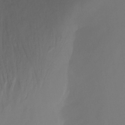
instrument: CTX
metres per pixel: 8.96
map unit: Ht
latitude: -12.8030
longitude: -50.6490
